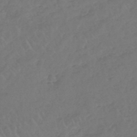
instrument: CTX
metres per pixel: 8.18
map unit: lHb
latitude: -45.3132
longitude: 68.0283
